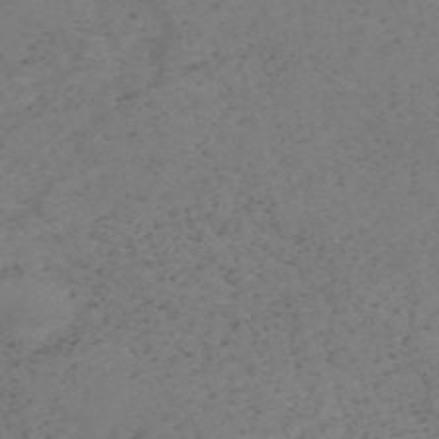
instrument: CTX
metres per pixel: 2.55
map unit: HNb
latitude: -54.7841
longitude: -47.4427
